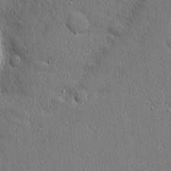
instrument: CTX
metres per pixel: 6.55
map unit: Nhu
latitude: 1.3481
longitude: -77.7449
